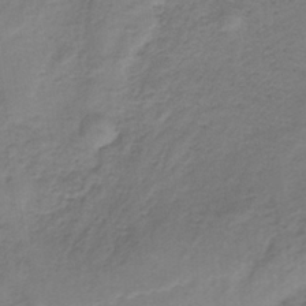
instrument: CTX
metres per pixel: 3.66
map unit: HNb
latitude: -33.9367
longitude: 60.2362
